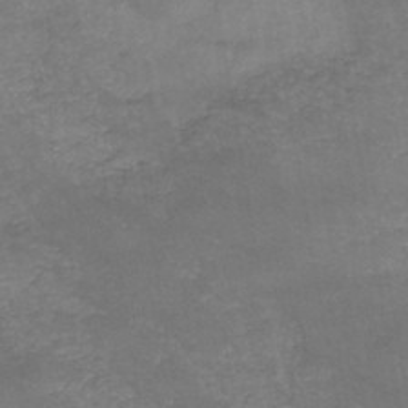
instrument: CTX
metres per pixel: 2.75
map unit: HNb
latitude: -45.4832
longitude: -36.8947
